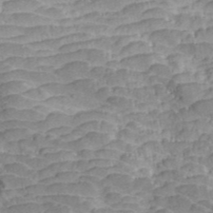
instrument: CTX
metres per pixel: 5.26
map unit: ANa
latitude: 43.2915
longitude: 36.1983
